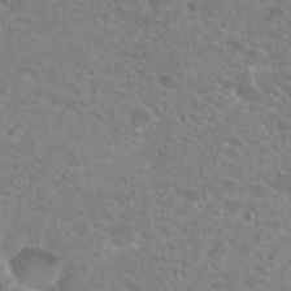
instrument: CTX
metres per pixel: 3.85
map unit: Hto
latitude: 24.7246
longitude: -48.7435
